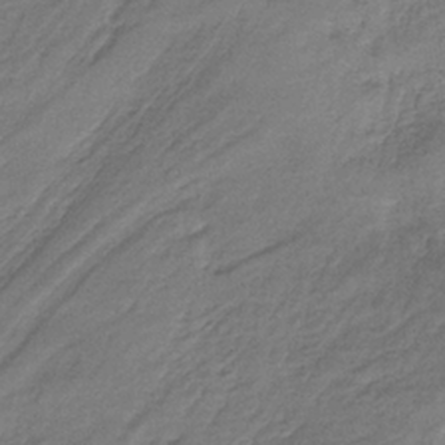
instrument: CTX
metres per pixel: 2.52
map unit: lHb
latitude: -35.8989
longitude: 62.4629
